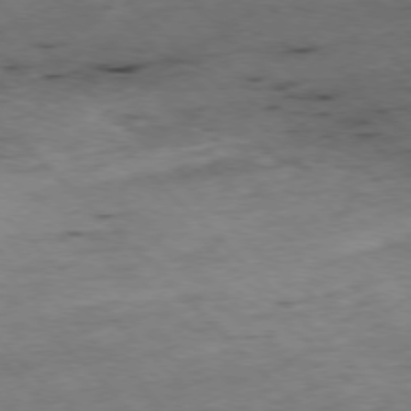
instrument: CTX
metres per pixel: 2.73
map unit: Ap
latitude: -77.5777
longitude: -61.6316
